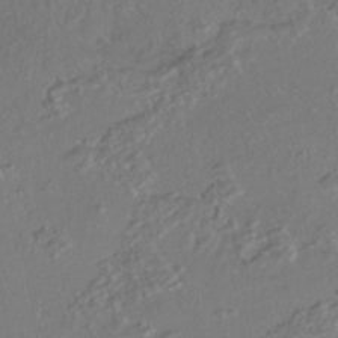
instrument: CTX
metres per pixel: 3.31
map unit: HNhu
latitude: -41.6911
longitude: 108.0283
